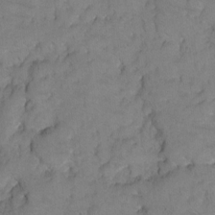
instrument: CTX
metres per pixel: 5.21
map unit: Hto
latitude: 5.3293
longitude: -31.7639
